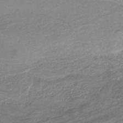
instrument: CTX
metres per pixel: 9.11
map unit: lHb
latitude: -40.3306
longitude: 51.9367
